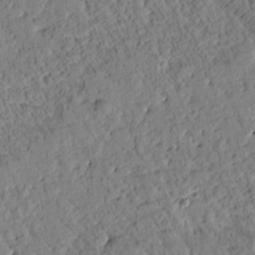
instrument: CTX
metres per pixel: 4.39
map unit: Htu
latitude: 0.6301
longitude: 176.7652
